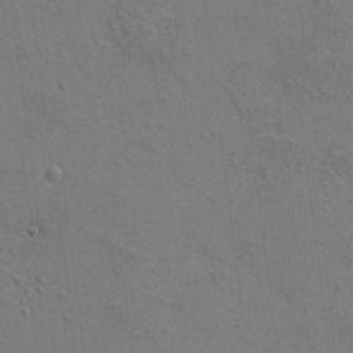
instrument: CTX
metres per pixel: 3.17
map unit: HNhu
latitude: 7.0458
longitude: -0.4790
